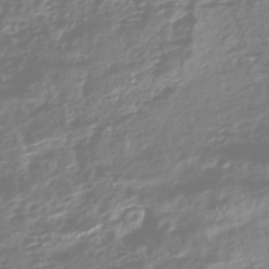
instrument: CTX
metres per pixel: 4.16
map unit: HNhu
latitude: -47.2943
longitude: 31.5777
